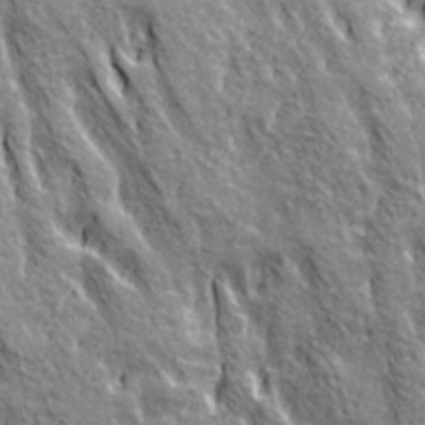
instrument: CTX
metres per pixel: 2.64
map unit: Ave
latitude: 20.8947
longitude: -135.2915
